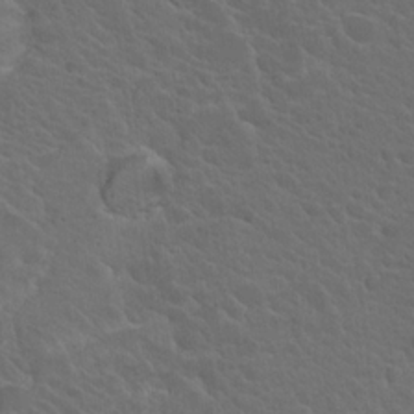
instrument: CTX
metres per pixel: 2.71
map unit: Nhu
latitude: 17.6505
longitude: -33.2159
